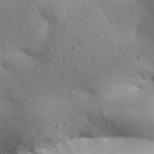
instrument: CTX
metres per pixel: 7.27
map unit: Aa
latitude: 32.3467
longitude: -143.5938
